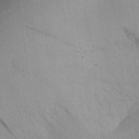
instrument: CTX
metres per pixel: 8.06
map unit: Aa
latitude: 29.2159
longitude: -145.8016
